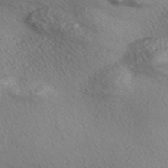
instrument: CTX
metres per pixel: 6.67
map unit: Nve
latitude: -56.7652
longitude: 60.2362
